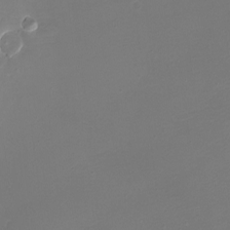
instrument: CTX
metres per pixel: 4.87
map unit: eHh
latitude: -4.8597
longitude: -78.6869
